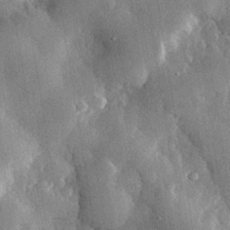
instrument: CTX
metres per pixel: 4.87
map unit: eHh
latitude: 30.2334
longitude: -79.6316
